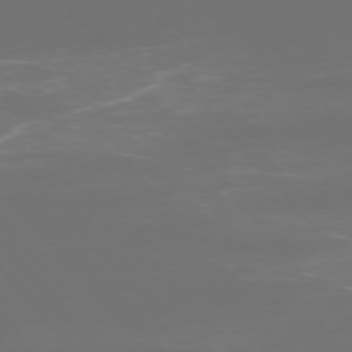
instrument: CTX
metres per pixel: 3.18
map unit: Ap
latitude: -75.3510
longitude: -76.8758
